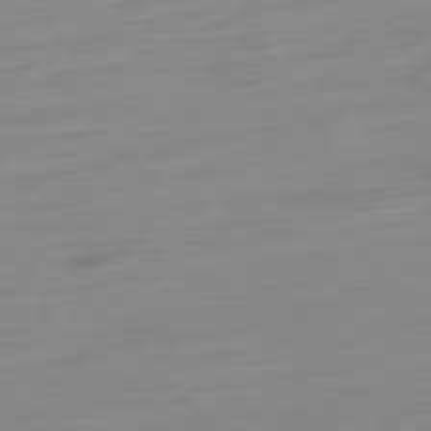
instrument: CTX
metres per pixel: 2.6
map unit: Ap
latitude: -79.0297
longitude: -65.8394
